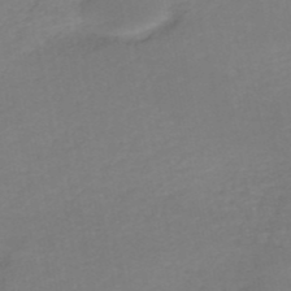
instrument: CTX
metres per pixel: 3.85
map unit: HNb
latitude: -50.8408
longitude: -50.4223
